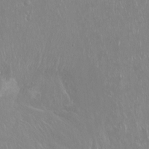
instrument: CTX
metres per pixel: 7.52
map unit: Hto
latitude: -14.1795
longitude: -42.7624
